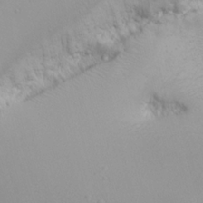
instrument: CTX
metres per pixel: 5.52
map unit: Nhu
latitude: -7.9367
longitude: -72.4601
